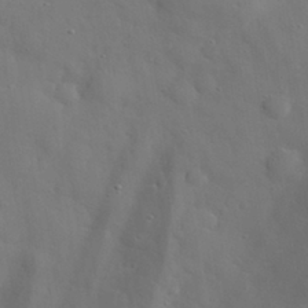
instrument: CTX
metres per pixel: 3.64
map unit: eHh
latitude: 29.9150
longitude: -73.0459
